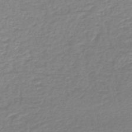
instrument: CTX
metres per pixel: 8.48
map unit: lHb
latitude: -44.3873
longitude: 60.3684
